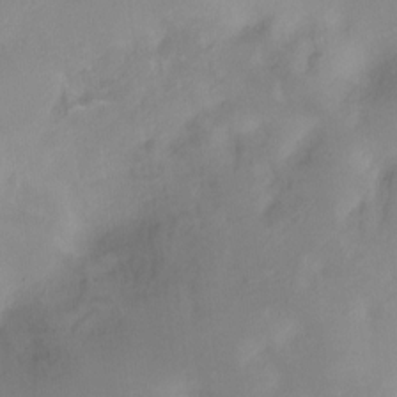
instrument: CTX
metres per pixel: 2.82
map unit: Ht
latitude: -16.9731
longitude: -45.4426
